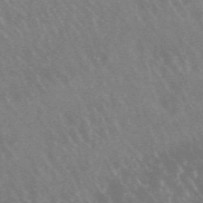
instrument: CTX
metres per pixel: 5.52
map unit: lHb
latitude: -48.1228
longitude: 72.5762
